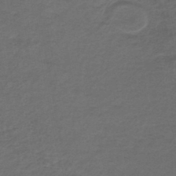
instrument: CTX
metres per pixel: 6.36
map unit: lHb
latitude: -43.5210
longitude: 62.4062
